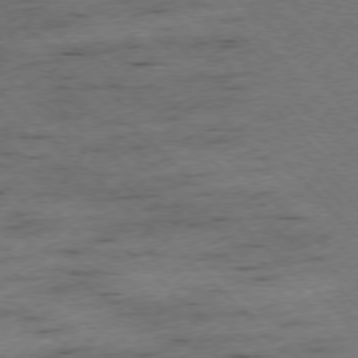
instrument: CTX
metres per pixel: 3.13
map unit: Ap
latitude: -77.1053
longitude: -86.5168
